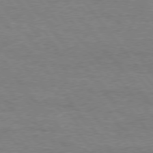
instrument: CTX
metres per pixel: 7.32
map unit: Hpe
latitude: 75.4615
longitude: -151.2348
